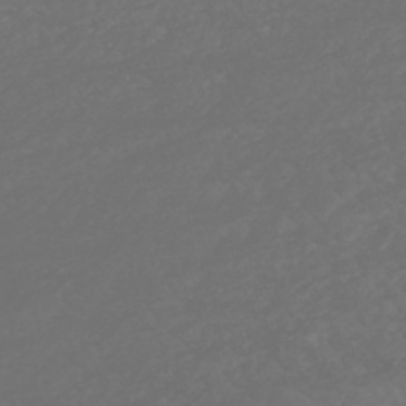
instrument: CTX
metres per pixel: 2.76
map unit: HNhu
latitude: -46.8975
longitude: 97.5399
